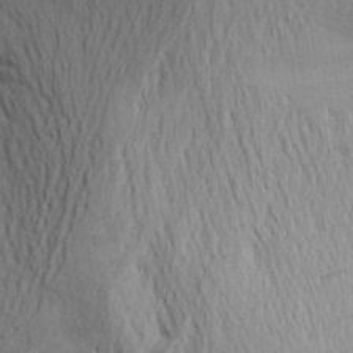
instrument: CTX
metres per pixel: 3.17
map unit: Aa
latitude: 26.1011
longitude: -143.4238
